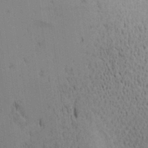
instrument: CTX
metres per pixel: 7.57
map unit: lAa
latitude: 11.8206
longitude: -107.9906
